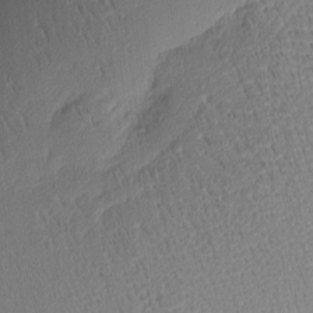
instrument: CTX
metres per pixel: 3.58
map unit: Nhu
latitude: 2.0255
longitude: -76.2522
